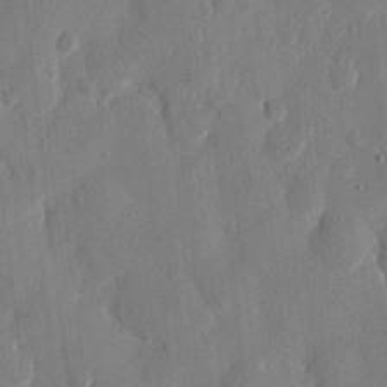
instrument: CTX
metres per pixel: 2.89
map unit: eHh
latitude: 13.0648
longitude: -68.1011
